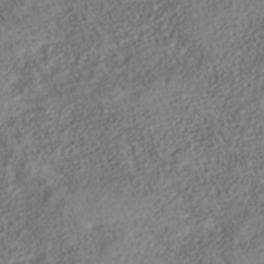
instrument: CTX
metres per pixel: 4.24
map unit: Nhe
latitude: -41.0675
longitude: -110.7246
